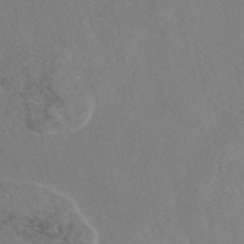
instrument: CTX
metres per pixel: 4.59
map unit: eAb
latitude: 46.7813
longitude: 112.8030
